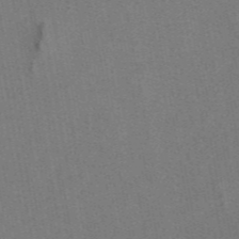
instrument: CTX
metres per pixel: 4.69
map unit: eAb
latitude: 46.9892
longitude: 116.9730
